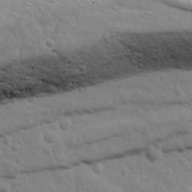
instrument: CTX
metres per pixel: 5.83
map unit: Ave
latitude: 18.7813
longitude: -133.2159
